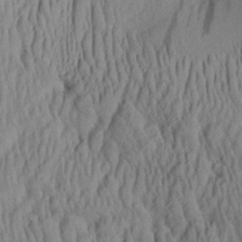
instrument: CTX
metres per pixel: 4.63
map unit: Aa
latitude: 27.3671
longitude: -135.7071
